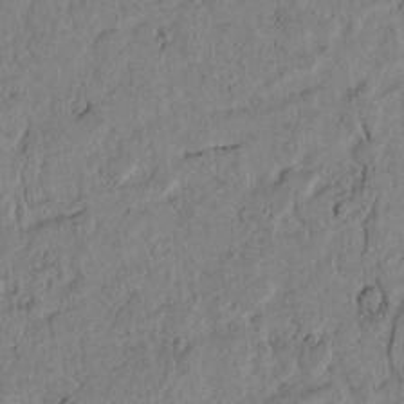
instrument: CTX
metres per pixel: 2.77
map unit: lAvf
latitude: 4.5546
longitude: 165.3510
